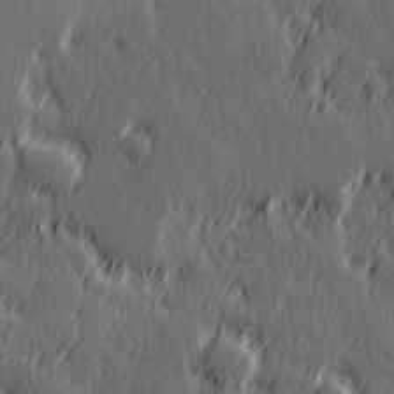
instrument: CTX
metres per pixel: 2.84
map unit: Hve
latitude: 26.2901
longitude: 145.7100
